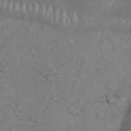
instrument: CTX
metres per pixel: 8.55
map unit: eHh
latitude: 36.7813
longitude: -64.4412
